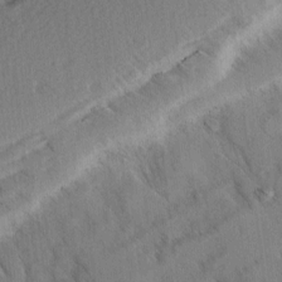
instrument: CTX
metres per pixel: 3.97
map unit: Ave
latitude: 8.4034
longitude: -103.8772
